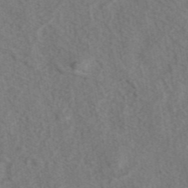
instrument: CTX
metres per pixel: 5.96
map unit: eAb
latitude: 43.3860
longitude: 105.2943
